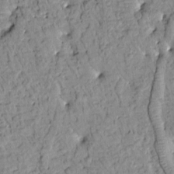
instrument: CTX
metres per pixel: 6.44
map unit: Htu
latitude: 1.3103
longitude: 177.5399
